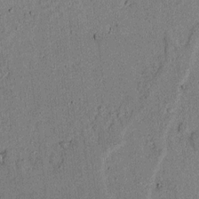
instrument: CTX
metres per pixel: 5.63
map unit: lAvf
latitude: 5.9150
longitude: 168.1605
